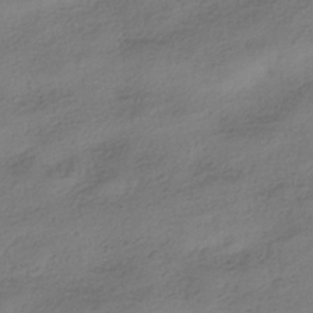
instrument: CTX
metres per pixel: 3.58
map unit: HNhu
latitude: -40.4062
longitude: 97.9367
